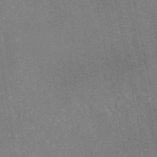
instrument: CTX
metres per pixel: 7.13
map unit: eAb
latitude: 46.3657
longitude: 111.5588
